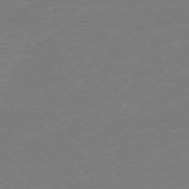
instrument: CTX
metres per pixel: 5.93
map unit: Ap
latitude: -77.1620
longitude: -97.7450
